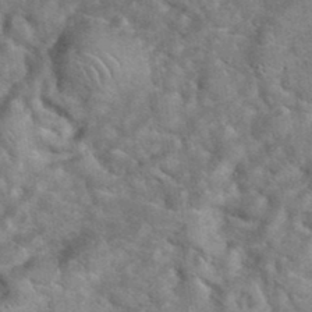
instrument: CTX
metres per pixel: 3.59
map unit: eHh
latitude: 37.6505
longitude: -65.3671
